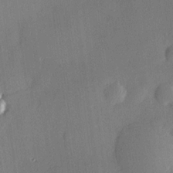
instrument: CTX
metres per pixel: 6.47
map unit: Hve
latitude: 18.6679
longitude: 150.5007
